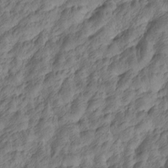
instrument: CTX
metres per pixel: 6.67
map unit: Htu
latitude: -5.0864
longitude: -177.9528
